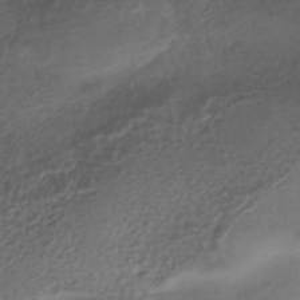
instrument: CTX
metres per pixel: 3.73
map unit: HNhu
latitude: -40.4629
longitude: 95.4643
